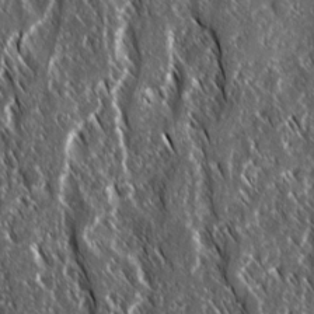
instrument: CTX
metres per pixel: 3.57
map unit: Ave
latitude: 15.2537
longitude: -134.0444
